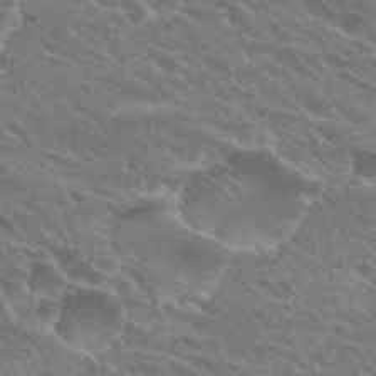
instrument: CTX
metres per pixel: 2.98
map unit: Hto
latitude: 25.8205
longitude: -40.2522
